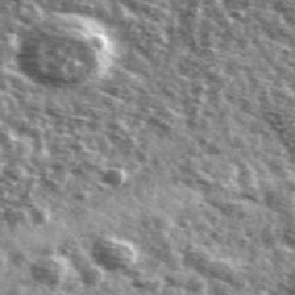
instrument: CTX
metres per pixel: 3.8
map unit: Ave
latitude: 41.8205
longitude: -106.4790
